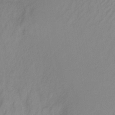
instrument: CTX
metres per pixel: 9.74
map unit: lHb
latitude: -36.3306
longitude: 70.5385
